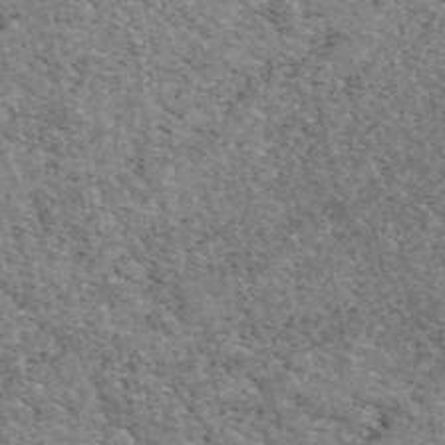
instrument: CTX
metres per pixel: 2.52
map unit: eAb
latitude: 48.5735
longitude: 116.4251
